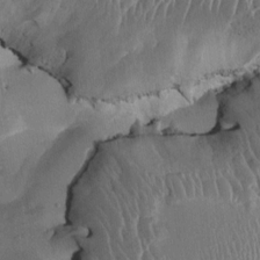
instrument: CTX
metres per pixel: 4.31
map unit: HNhu
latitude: 3.6505
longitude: -6.3278
